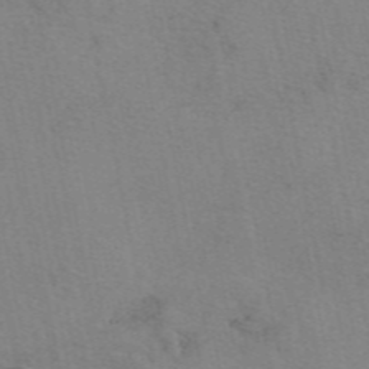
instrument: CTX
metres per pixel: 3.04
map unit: eAb
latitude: 50.1011
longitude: 104.8030
